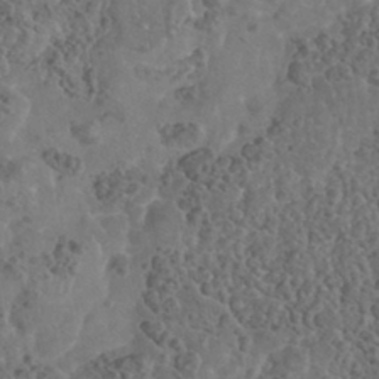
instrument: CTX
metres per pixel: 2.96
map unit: Nhe
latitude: -41.9745
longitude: -111.4805
